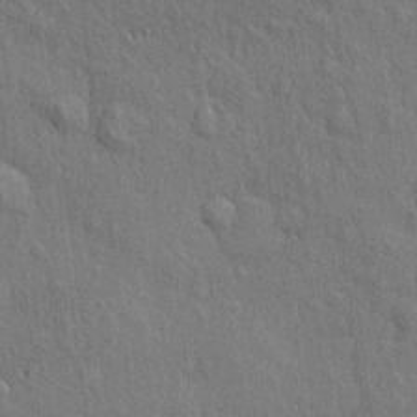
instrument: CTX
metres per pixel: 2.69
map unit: eHh
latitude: 4.0822
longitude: -75.3671
